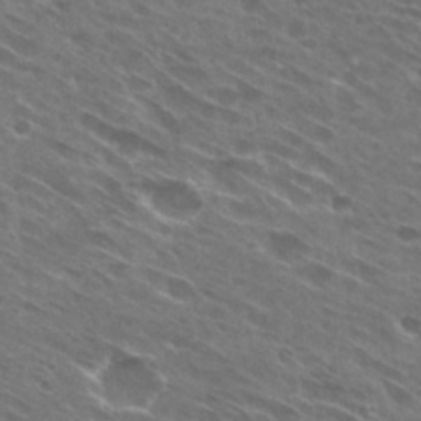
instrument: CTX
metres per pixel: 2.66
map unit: Hto
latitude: 29.2537
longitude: -44.4223
